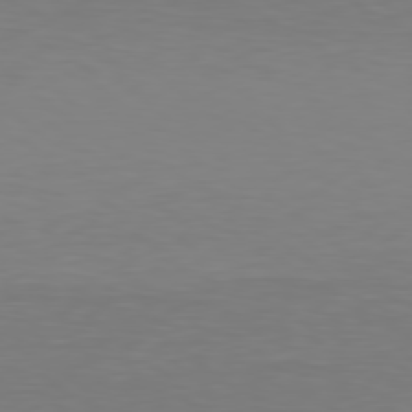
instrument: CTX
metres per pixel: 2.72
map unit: Hpe
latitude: 78.6302
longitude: -138.5357
